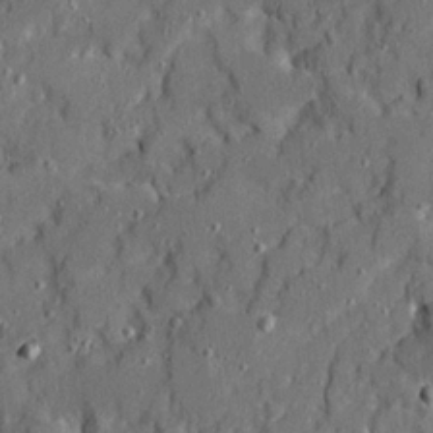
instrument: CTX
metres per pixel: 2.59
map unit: Ave
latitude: 20.6869
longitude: -128.7246
